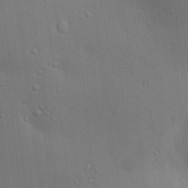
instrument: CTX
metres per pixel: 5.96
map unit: lAa
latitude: 19.5560
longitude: -138.8002
